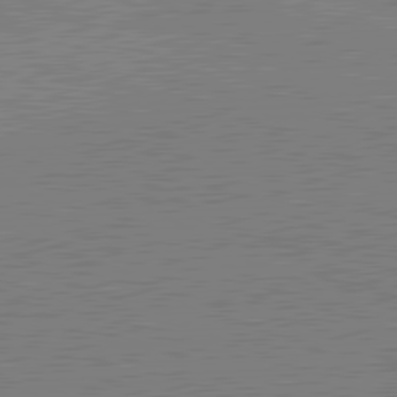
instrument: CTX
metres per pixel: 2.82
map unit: lApd
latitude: 80.8191
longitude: -126.5168
